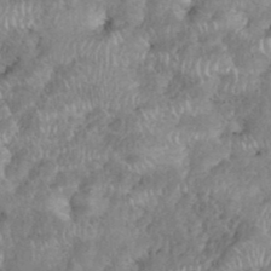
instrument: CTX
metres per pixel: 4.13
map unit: eHh
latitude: 38.1956
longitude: -57.2914
